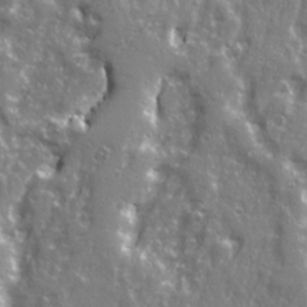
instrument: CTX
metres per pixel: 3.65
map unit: Ave
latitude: 22.4034
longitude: -133.2348
